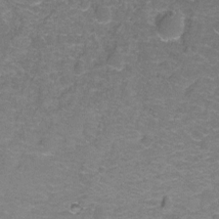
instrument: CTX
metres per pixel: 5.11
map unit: Hto
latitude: -1.4833
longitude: -34.1577
